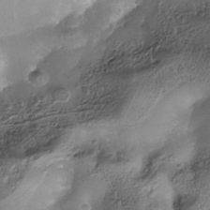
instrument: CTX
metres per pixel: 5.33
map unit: Nhe
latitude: -37.6155
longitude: -119.2159
